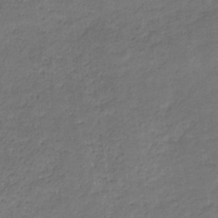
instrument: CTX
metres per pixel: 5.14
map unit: eHb
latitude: -32.0850
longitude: 68.5951
